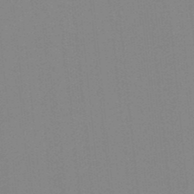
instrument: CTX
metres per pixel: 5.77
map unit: lHb
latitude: -49.0298
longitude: 81.3888
